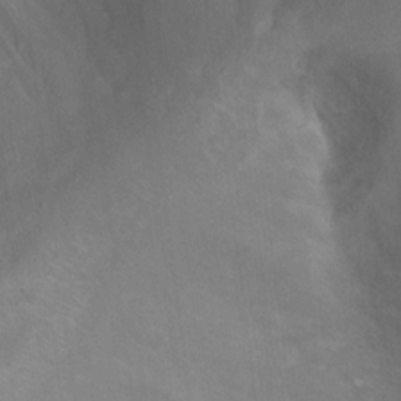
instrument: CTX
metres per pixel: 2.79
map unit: Ht
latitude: 12.3656
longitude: -41.1970
